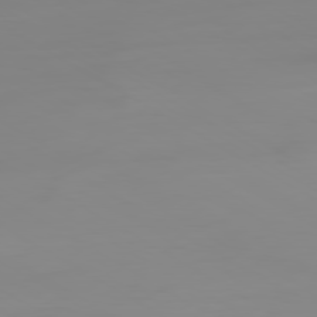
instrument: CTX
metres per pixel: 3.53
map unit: Ap
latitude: -79.8422
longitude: -77.9150
